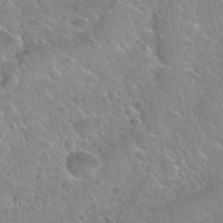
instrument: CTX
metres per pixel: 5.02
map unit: Nhu
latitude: 30.3468
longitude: -52.9514
